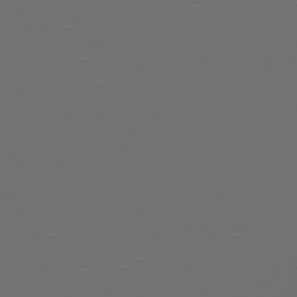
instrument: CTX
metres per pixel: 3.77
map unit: Hpe
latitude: 74.8380
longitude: -124.9135
